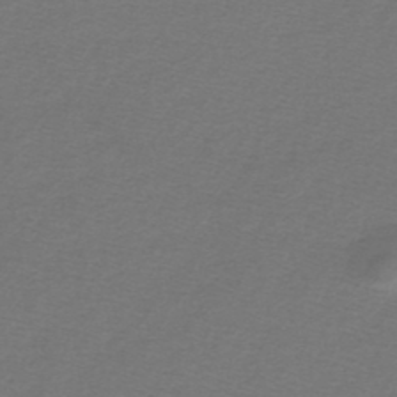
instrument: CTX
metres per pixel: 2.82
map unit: lHb
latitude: -43.7099
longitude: 72.7085
